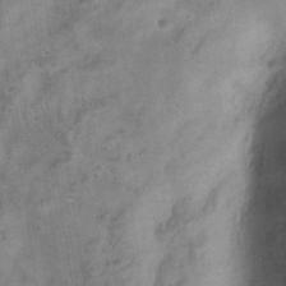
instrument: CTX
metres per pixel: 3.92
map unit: Hve
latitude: -34.4629
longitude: 89.6344
